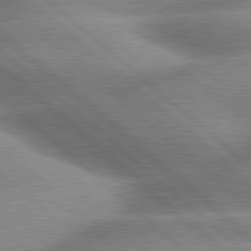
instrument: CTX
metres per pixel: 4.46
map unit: lApd
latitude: 79.7639
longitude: -148.0444
